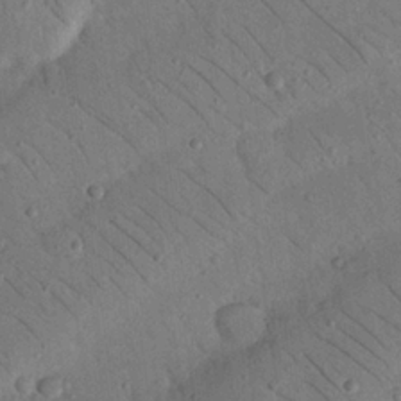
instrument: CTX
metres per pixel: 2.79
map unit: Nhu
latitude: 23.5749
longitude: -73.9151
